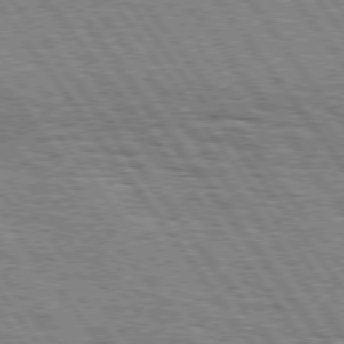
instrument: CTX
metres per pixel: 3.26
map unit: Hpe
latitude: 75.0081
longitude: -152.3656
